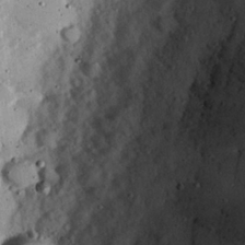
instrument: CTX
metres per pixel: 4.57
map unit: Hve
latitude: 26.4223
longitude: -93.7638
